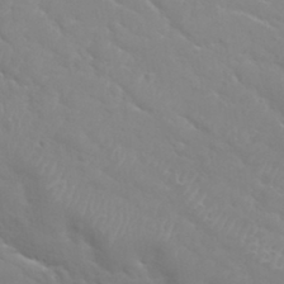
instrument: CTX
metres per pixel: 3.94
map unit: Nhu
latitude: 31.1592
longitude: -50.8002
